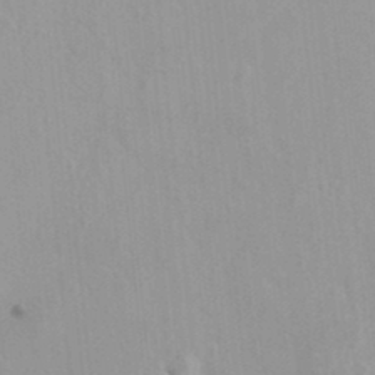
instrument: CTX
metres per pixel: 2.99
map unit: HNhu
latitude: 6.6868
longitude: -1.8583
